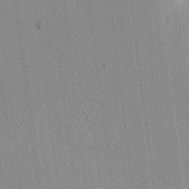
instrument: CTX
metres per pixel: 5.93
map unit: HNhu
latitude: 8.0255
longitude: 15.6911
